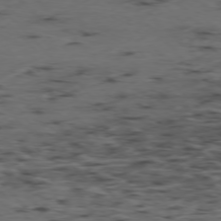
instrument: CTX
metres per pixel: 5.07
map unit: Hpe
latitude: -77.0486
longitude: -18.3089
